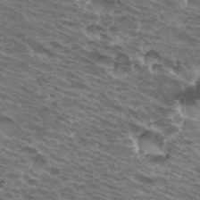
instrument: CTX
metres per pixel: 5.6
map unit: Hto
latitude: 33.4615
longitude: -40.8002
